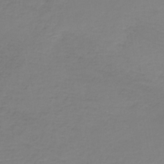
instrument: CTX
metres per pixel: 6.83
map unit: HNb
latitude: -35.6155
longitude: 53.9178
